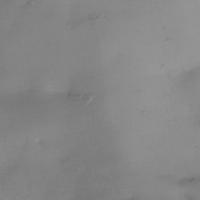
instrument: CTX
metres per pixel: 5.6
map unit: Nhe
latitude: -38.3684
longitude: -116.7813
